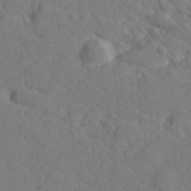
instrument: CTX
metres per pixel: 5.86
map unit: lHvf
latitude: 26.1767
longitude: 142.8030
